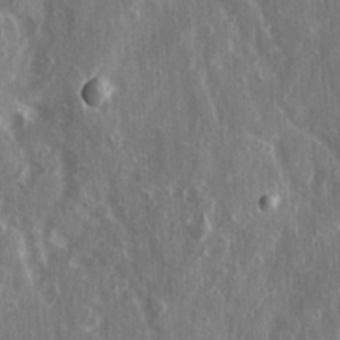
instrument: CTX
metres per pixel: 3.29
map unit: Ave
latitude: 22.5357
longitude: -133.8961
